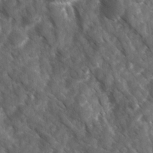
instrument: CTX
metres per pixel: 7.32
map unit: Ave
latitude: 17.2726
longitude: -131.4238
